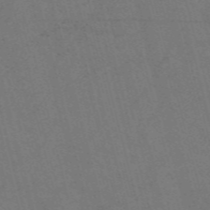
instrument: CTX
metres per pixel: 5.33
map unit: Nve
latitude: -58.0094
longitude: 51.6911
